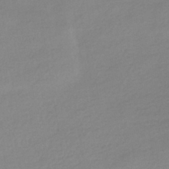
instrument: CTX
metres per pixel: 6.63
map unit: HNhu
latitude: -42.0283
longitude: 95.9367
